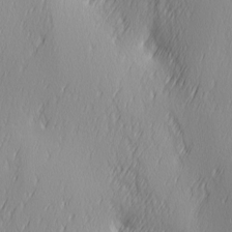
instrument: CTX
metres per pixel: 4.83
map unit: Ave
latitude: 2.8002
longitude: -113.0458
